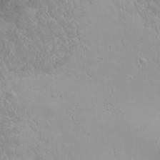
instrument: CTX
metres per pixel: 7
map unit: Htu
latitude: -4.3117
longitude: -88.6491
